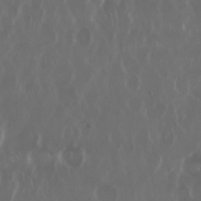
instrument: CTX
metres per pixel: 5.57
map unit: Nhu
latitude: 29.8205
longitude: -60.2900
